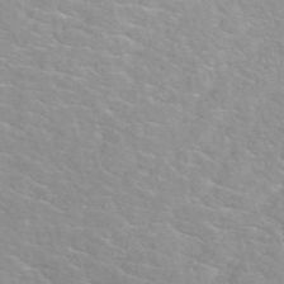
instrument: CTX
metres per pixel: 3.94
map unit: eAb
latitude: 49.0081
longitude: 118.9353
